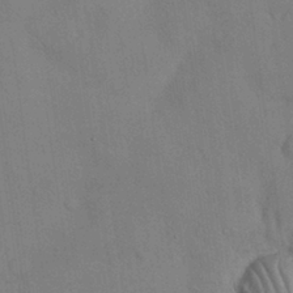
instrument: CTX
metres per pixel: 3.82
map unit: Nhu
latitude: 28.0255
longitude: -69.8206
